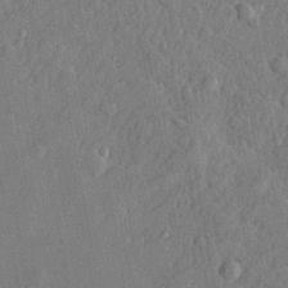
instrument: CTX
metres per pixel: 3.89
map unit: lHvf
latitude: 22.3089
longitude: 144.0283
